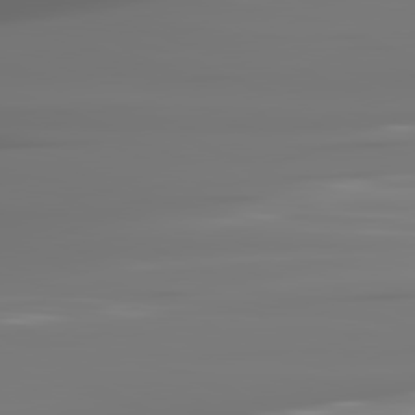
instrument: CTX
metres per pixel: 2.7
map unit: lApd
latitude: 81.6883
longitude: -144.2333
